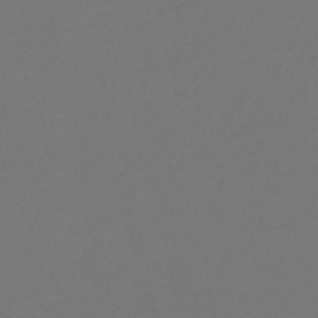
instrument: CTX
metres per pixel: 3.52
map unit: HNb
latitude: -47.3320
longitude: 56.9919
